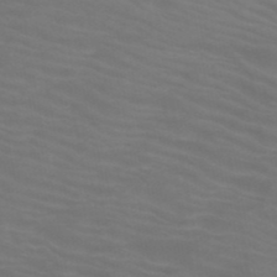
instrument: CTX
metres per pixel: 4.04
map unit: HNb
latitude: -49.8612
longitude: -50.5734
